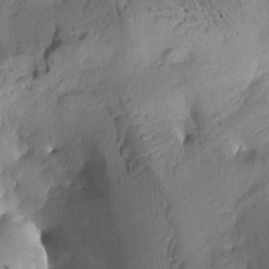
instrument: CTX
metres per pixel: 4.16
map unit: Aa
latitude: 8.5357
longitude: -142.7435
